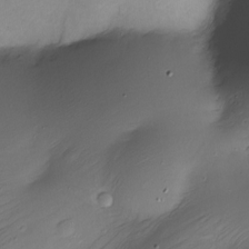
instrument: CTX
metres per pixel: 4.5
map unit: Nhe
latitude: -19.7100
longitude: 144.5952
